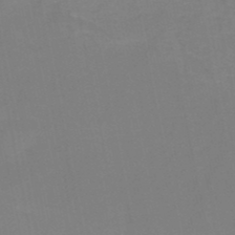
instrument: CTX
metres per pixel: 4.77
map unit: HNb
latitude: -49.2565
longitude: -47.0270
